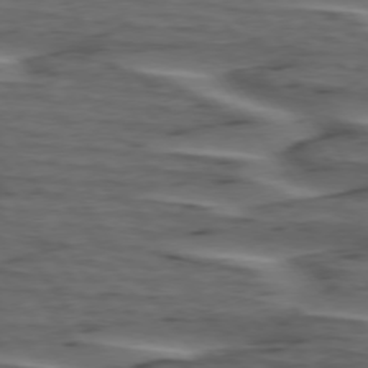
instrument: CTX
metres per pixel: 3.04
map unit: lApd
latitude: 75.3860
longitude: -70.2522
